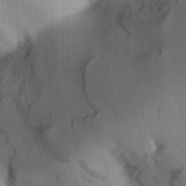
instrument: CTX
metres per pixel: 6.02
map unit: Aa
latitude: 31.5560
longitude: -142.0633
